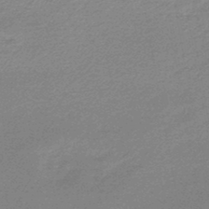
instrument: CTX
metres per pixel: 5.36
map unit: lHb
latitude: -46.0661
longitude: 57.7855
